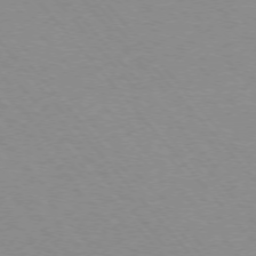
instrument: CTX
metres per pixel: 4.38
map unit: Ap
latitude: -75.7856
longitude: -63.6127
